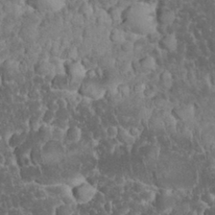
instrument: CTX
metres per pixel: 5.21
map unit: eHh
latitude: 32.7435
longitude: -64.3845
